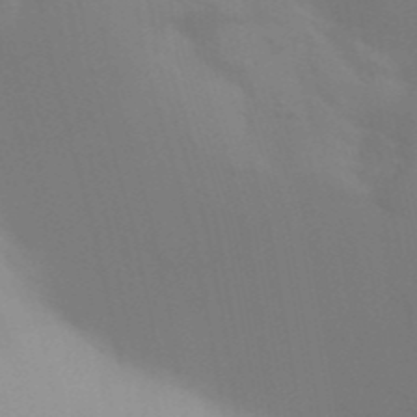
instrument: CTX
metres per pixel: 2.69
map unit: Aa
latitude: 32.1767
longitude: -145.5749
